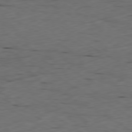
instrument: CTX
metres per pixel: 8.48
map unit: Ap
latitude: -80.3495
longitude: -71.2348
